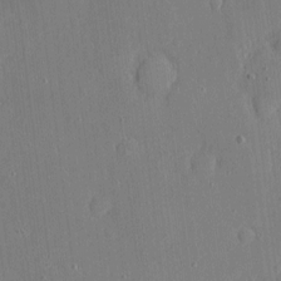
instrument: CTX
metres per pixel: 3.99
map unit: eHh
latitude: 4.7813
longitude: -72.7058
